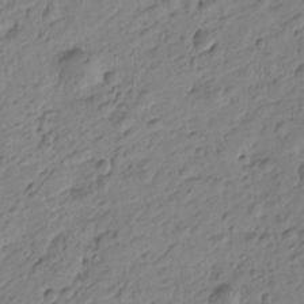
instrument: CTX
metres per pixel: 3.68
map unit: Htu
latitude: -1.1620
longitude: -175.4238
